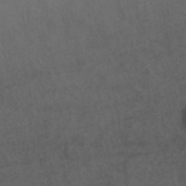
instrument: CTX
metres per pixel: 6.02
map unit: ANa
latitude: 39.6127
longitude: 19.9367
